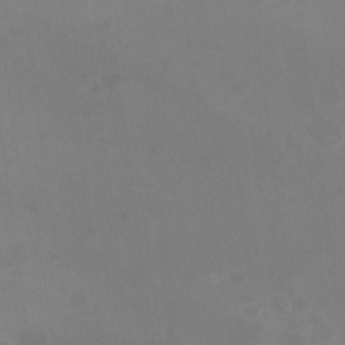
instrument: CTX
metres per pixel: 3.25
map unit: Ht
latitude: -13.5588
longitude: -57.8394
